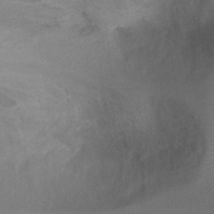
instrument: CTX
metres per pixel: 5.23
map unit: Ht
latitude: 2.4979
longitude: -27.1403
